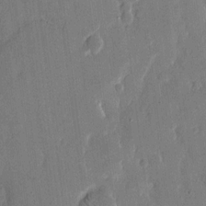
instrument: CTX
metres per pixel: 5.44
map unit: eHh
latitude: 14.8191
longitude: -70.5546
